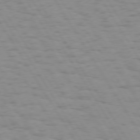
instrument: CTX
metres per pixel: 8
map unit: Hpe
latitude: 73.8962
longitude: -136.1200
